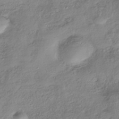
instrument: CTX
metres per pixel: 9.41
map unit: HNhu
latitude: -40.7841
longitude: 106.9920
